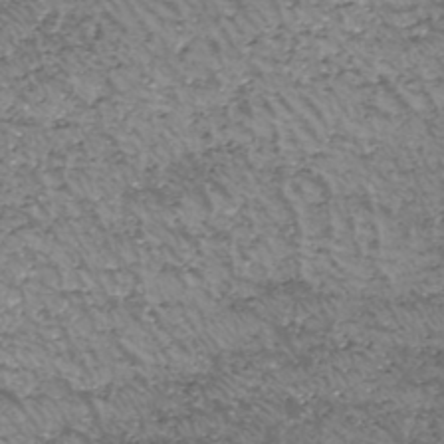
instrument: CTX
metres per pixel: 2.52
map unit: HNhu
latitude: -47.1053
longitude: 30.9164
